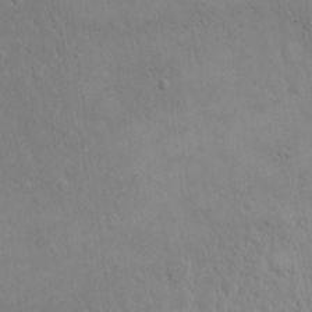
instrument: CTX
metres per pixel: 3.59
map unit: eHh
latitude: 15.5183
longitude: -71.7261
